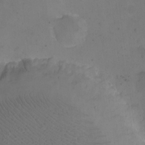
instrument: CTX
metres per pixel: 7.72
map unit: eHh
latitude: -9.0108
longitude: -65.5938
